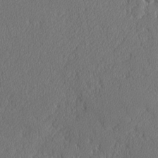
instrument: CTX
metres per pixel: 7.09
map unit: lAvf
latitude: -8.2361
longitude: -112.1956
